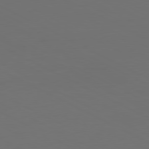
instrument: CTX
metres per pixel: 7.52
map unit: Hpe
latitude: -81.2376
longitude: 18.5196
